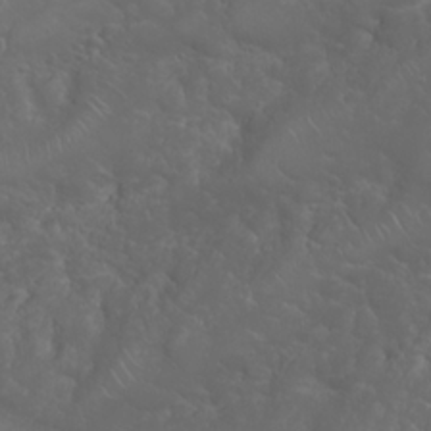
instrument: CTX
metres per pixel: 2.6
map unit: Nhu
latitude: 23.9717
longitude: -60.4601
